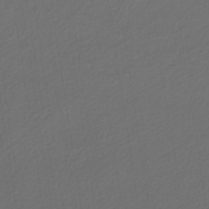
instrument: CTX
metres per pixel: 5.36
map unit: lHb
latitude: -43.7477
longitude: 71.3510
